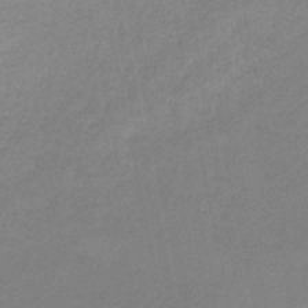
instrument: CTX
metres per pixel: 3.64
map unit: eHb
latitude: -44.9542
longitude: 85.4076
